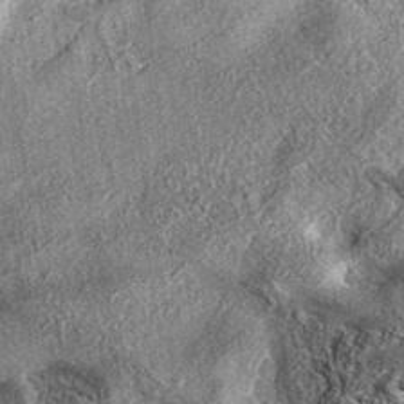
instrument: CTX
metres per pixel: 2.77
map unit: eAb
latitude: 37.3670
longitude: 108.0283
